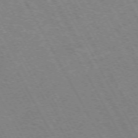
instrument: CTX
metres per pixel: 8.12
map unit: Hpe
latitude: -72.5007
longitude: 9.7666
